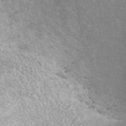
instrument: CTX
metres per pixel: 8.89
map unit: ANa
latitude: 43.0081
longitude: 16.8219
